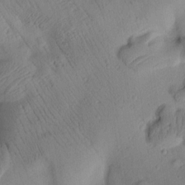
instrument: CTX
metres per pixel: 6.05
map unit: Htu
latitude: 2.1389
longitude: 177.0486
